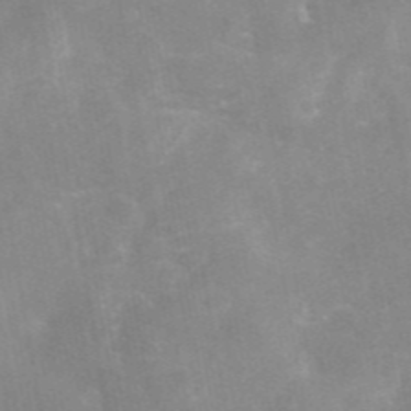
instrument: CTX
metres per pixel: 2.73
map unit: eAb
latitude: 45.7827
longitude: 124.8975
